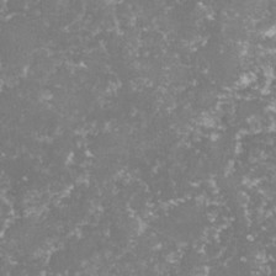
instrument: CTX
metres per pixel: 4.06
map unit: lHvf
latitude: -15.1431
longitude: -98.6868
